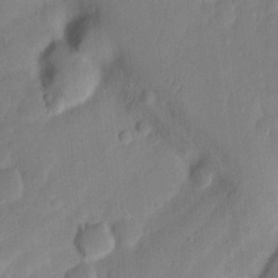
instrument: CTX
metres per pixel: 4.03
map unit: Nhu
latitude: 5.6883
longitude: -24.3089
